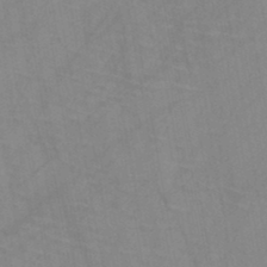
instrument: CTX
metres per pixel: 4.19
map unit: HNb
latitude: -44.8030
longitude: -40.7435
